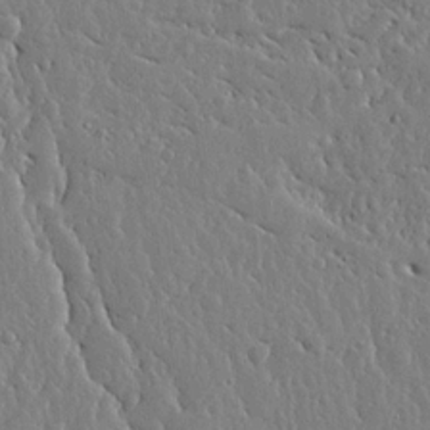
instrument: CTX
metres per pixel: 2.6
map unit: lHvf
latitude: 18.7057
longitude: -115.9717
